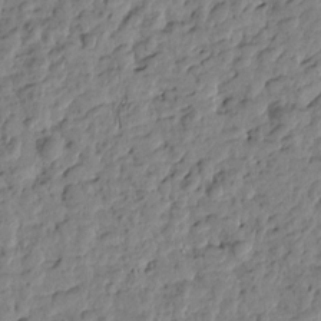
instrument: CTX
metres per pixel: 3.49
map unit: Htu
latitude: -1.2565
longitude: -179.6883
